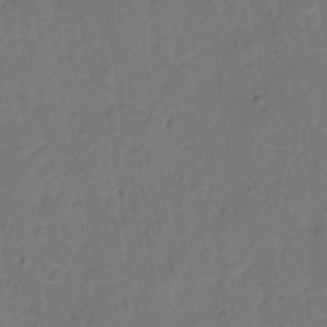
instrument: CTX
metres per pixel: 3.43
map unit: Hto
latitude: 5.4804
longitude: -61.3481
